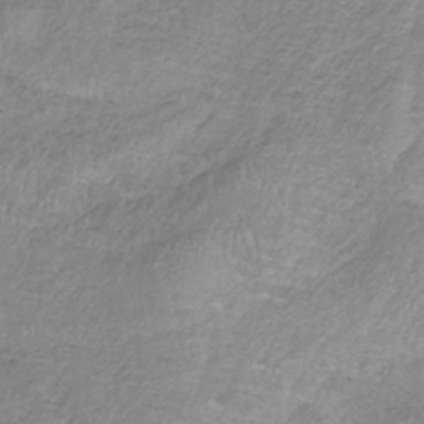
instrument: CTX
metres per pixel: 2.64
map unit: HNb
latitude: -33.2187
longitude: 60.5763
